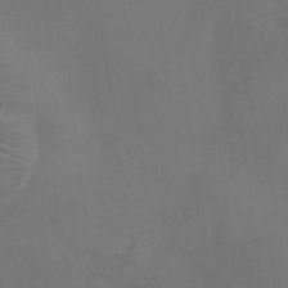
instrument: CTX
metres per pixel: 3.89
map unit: Nhu
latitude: -12.8030
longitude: -73.1593
